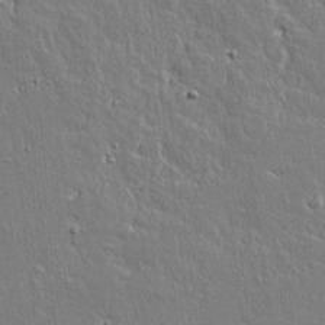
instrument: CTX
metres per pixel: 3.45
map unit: lAvf
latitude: 14.3846
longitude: -127.8206
